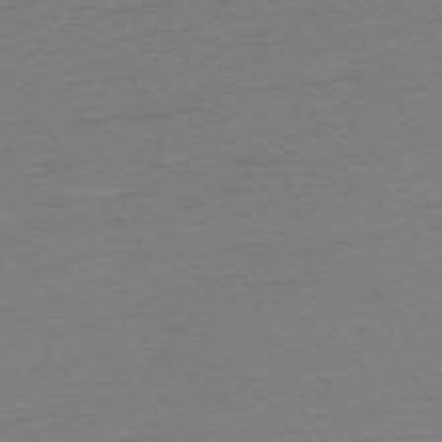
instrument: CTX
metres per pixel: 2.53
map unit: Ap
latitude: -74.7652
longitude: -72.8758
